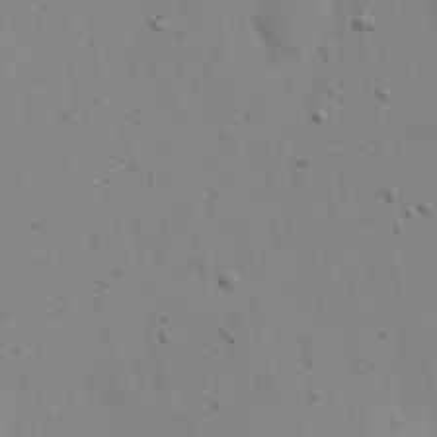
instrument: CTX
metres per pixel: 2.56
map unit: eHh
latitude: 22.6301
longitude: -69.6316
